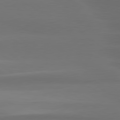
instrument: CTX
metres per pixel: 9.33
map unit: lApd
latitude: 80.4979
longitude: -138.7057
